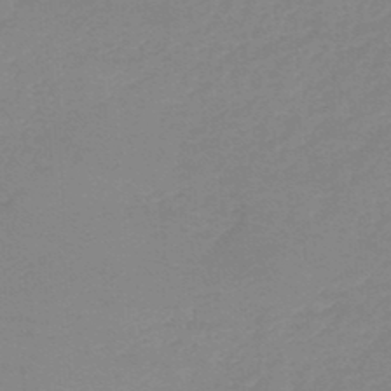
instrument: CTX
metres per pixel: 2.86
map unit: lHb
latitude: -45.4832
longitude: 63.9745
